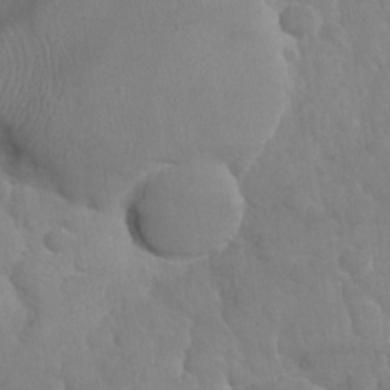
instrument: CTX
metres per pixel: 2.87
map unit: Nhu
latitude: -30.1606
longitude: -61.9717
